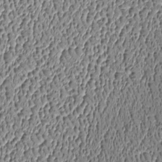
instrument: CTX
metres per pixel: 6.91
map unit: Htu
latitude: -6.4818
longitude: 157.0297
